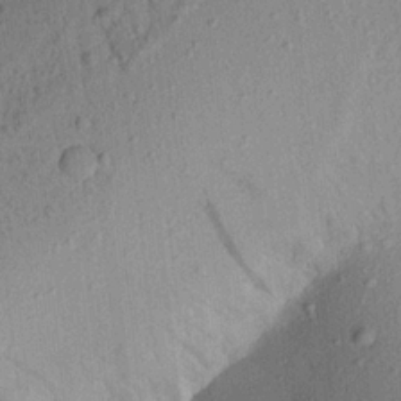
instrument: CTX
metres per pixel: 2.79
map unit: Aa
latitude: 21.4238
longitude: -147.4994
